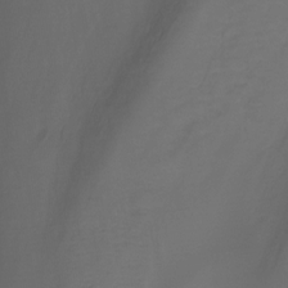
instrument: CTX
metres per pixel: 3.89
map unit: Htu
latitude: -13.3132
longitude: -46.7247
